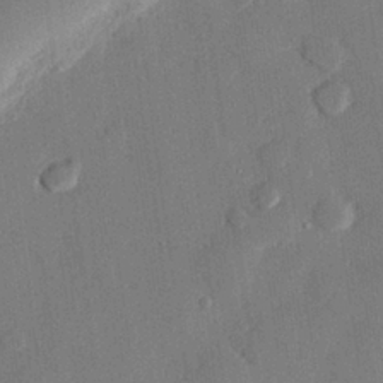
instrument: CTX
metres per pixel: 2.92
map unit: eHh
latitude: 27.0459
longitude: -81.2348
